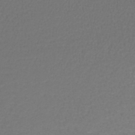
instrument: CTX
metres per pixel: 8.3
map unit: lHb
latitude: -43.7855
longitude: 58.7085
